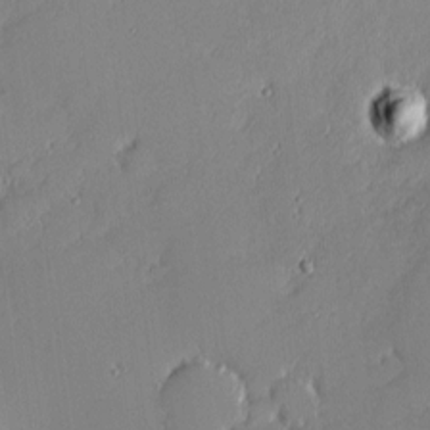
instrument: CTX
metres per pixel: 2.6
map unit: eHh
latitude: -1.0487
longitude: -85.8961
